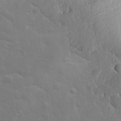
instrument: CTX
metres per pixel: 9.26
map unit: lHvf
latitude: 33.0647
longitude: -82.5356
